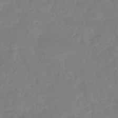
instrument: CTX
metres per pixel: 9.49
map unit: lHb
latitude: -45.6155
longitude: 73.2376
